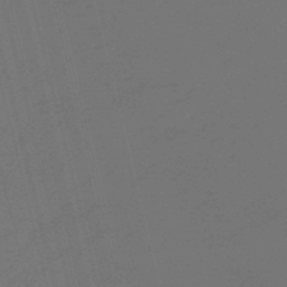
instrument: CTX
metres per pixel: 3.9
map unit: eHb
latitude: -47.7477
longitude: 86.7652
